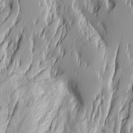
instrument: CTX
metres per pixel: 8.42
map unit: Ave
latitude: 14.1767
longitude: -132.0822
